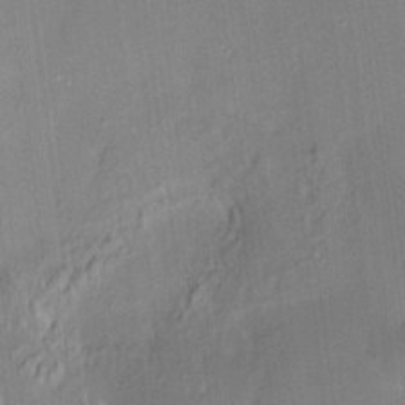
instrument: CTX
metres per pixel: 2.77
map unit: HNhu
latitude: 7.2915
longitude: 11.3699
